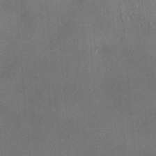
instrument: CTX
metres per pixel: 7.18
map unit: HNhu
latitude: 12.6869
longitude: 10.4440
